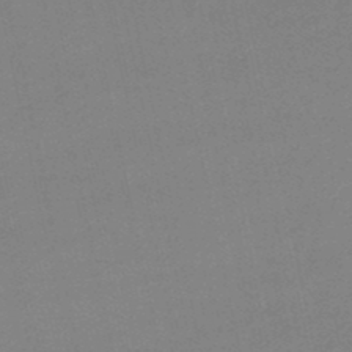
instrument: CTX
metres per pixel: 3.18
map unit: lHb
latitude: -46.1983
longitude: 58.8407
